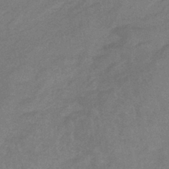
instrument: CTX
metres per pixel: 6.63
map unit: lHb
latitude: -40.4440
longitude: 65.8800
